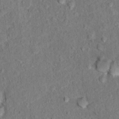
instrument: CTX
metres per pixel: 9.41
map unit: Hto
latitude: 12.4034
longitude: -38.4790
